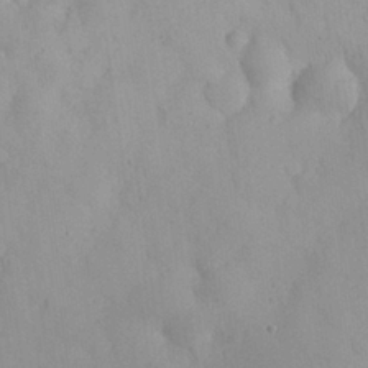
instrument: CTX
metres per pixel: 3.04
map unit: eHh
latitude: 26.2901
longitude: -65.9717
